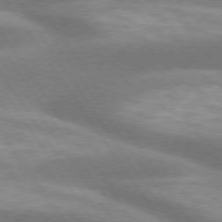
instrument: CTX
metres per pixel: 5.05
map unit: lApd
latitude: 74.6868
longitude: -48.9325
